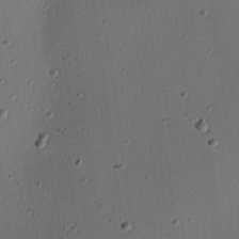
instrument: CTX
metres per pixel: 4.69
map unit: eHh
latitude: 23.2159
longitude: -91.6694
